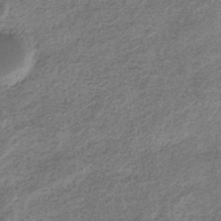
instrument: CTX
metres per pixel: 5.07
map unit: eHb
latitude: -36.0850
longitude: 80.4251
